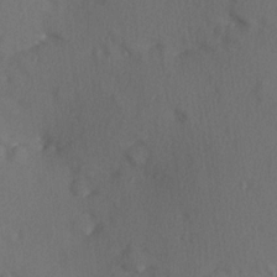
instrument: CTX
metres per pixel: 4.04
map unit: Hve
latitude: 13.7828
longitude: -90.2334
